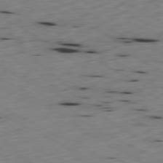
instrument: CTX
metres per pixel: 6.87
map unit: Ap
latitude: -80.3495
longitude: -70.2144
